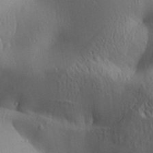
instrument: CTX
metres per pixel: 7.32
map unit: Aa
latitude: 31.5749
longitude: -142.6869
